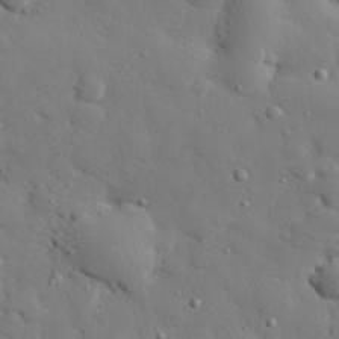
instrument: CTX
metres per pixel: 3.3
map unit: eHh
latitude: 27.9339
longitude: -78.5546
